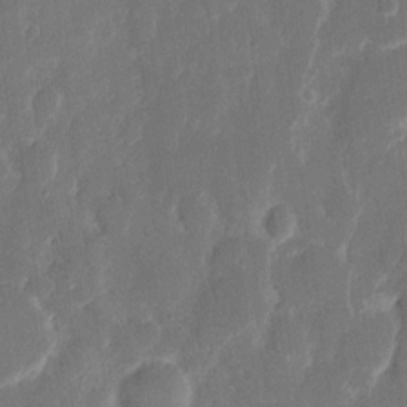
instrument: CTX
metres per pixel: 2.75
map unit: eHh
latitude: 14.2145
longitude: -72.5546
